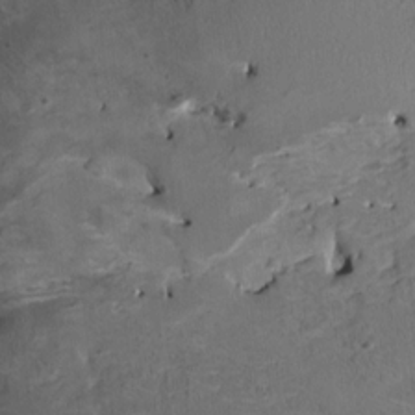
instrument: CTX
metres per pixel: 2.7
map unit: HNhu
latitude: 4.0255
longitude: -5.2726
